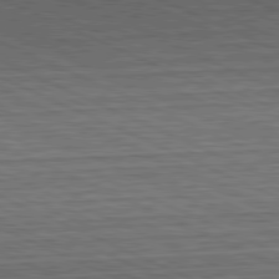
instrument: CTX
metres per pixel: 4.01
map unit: Hpe
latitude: -81.7478
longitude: 10.9353
